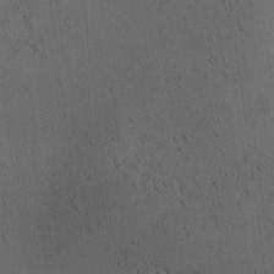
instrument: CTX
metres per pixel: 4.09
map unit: Ave
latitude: -9.9178
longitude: -121.9528
